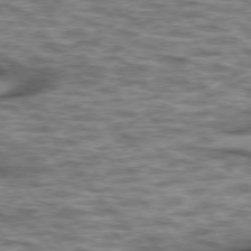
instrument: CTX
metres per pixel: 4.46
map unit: lApd
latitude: 75.6127
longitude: -48.4979
